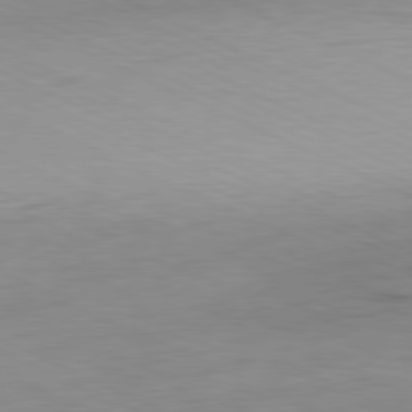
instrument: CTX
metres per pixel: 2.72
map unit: Ap
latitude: -81.4833
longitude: -62.0444
